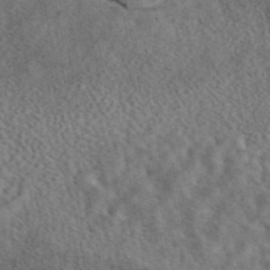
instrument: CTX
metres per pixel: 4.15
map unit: eAb
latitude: 43.5749
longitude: 109.3321
